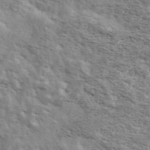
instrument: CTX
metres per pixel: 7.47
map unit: Ave
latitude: 40.9702
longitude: -109.9150
